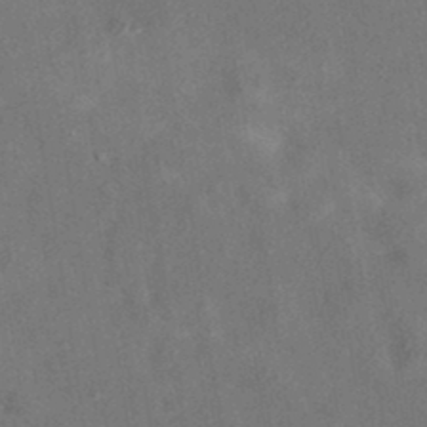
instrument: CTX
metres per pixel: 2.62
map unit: eAb
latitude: 35.4615
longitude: 111.1431
